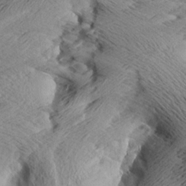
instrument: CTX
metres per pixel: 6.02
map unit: Aa
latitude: 7.4615
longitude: -140.4601
